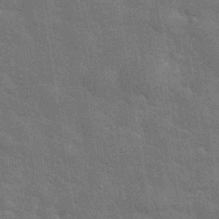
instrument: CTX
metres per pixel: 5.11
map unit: eHh
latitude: 37.6694
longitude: -65.9339
